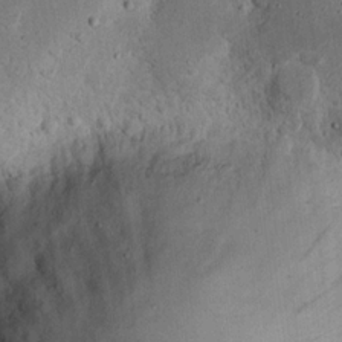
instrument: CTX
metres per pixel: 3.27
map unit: Nhu
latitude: 16.7624
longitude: -74.6491
